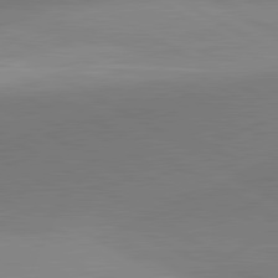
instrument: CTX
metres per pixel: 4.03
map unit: lApd
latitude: 81.6505
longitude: 135.7289
